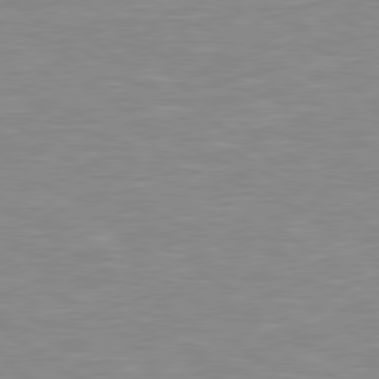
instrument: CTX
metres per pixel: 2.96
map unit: Hpe
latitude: 79.1214
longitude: -122.1200
